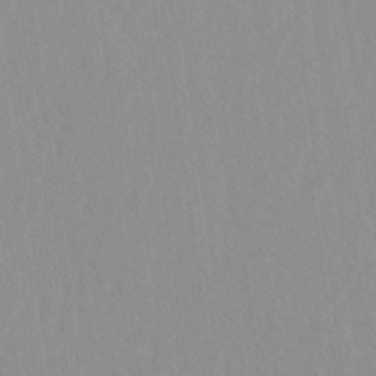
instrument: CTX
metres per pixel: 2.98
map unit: Ave
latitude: -1.7289
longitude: -113.0458
